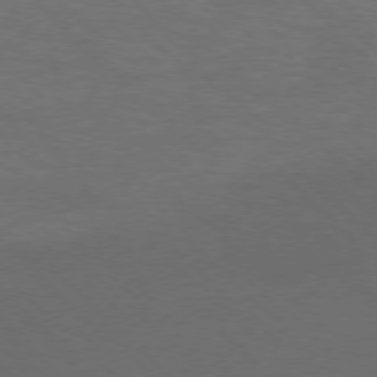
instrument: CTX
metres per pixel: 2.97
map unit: Ap
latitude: -77.2565
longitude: -70.2900
